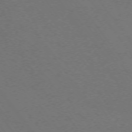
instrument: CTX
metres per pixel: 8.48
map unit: Ap
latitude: -74.5574
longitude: -75.1781
